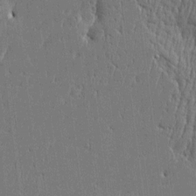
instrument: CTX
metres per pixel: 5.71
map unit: Htu
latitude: -5.5210
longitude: 175.8233
